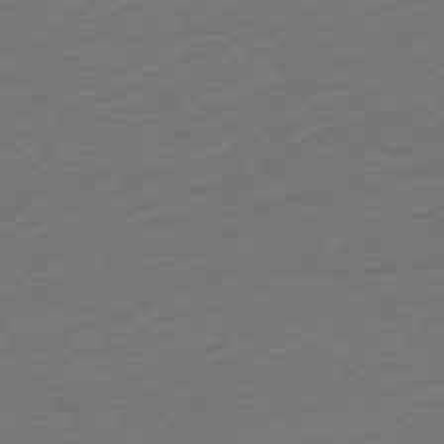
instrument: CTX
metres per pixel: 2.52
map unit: Ap
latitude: -75.1243
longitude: -70.7624
